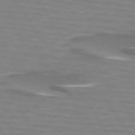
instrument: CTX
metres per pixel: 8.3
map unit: lApd
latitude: 74.1389
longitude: -51.4615
